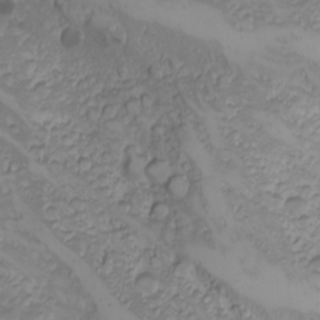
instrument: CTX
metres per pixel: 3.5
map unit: Nhu
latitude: -4.8975
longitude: -86.3278
